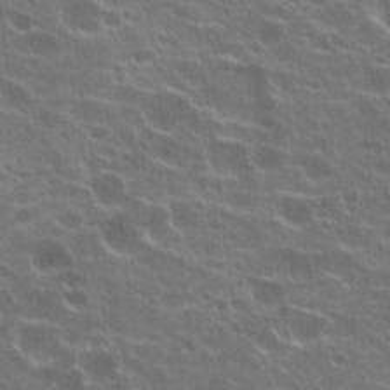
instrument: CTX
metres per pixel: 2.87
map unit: Hto
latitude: 22.1767
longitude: -40.5734
